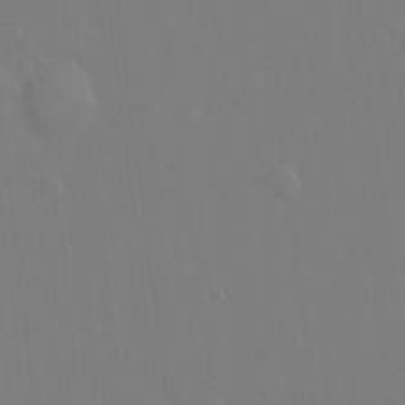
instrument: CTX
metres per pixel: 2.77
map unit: Hto
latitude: -8.3306
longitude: -43.8017
